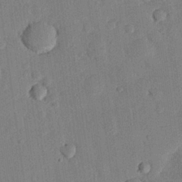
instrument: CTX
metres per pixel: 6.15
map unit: eHh
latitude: 26.4601
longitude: -81.1214
